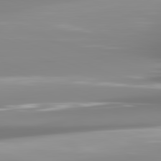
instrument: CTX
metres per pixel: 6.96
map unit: lApd
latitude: 81.9339
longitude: -139.0836
